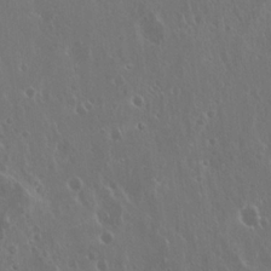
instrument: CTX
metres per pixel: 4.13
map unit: Hto
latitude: 19.1781
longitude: -56.8757
